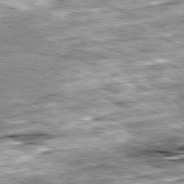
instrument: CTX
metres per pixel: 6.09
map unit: Ap
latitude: -81.4455
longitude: -88.8380
